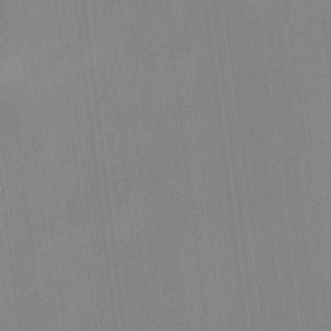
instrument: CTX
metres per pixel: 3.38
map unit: HNhu
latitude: 8.1011
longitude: 13.9367
